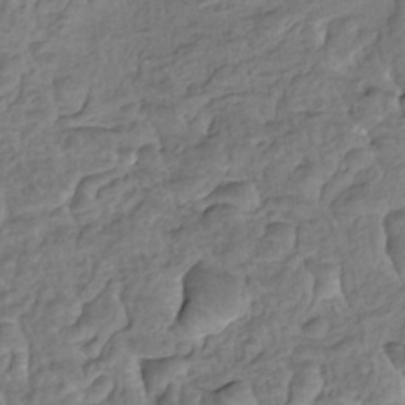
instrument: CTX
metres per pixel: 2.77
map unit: HNhu
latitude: 4.5357
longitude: 8.7463
